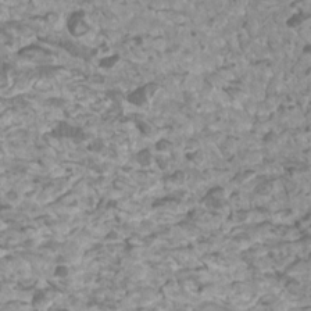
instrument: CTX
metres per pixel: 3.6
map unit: Htu
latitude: 2.2711
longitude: -20.7247
